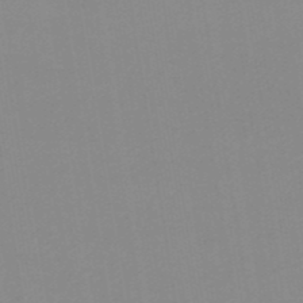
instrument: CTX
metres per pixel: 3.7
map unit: eHb
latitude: -50.0472
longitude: 67.8044
